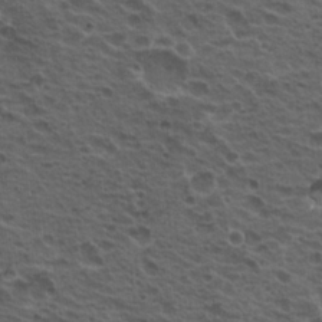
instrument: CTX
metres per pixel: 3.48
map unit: Hto
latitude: 19.1403
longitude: -32.1389
